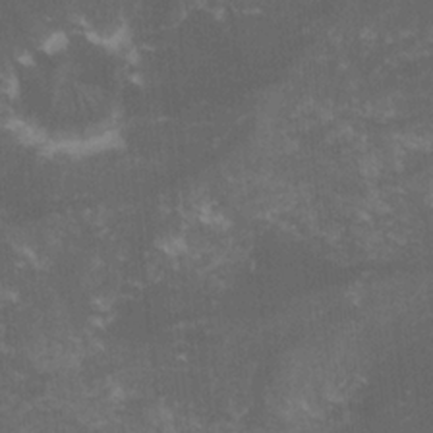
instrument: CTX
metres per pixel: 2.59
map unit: lHvf
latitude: -15.3699
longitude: -101.6883
